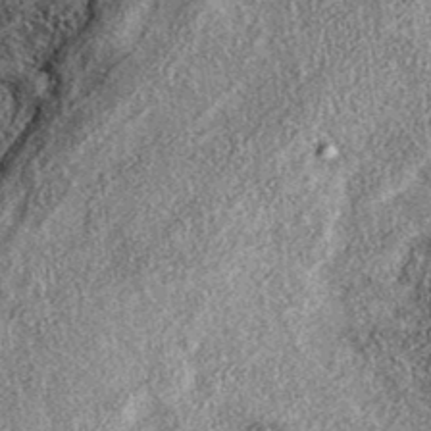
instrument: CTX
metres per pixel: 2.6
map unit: eAb
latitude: 38.5357
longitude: 107.9745
